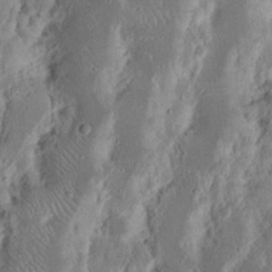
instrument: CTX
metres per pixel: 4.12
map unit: Nhu
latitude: 16.6302
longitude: -74.1767
